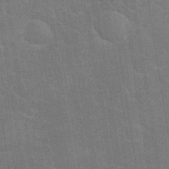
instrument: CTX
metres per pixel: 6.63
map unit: eHh
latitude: 36.6869
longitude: -66.4979
